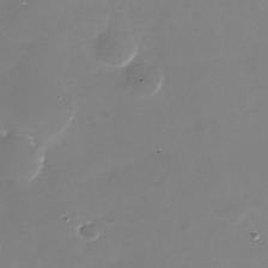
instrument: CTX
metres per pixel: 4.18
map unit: Nhu
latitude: -28.7652
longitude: -69.1214
